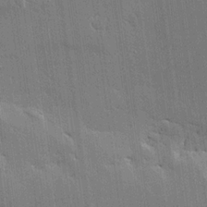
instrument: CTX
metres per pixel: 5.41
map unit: Ave
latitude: 16.5168
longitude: -139.1214
